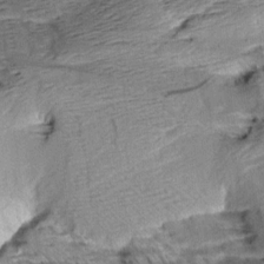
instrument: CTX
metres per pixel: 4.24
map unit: Aa
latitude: 9.2726
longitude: -141.3103
